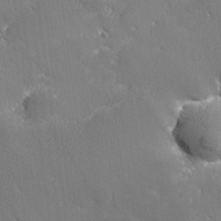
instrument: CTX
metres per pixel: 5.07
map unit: lHvf
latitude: 25.4615
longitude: 141.2754
